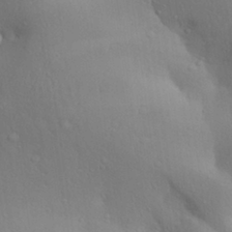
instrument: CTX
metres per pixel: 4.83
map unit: Aa
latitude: 29.0836
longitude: -132.3845
